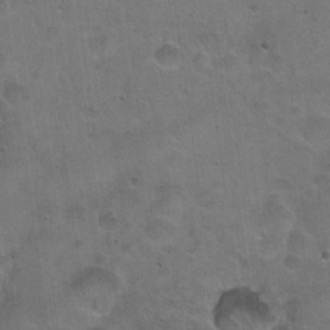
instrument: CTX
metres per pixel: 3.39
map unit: Hto
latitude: 22.6112
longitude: -52.8380
